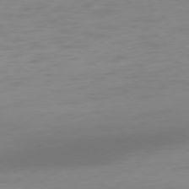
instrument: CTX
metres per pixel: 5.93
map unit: Ap
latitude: -78.3117
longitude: -67.3292
